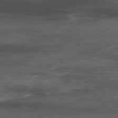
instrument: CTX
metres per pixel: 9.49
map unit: Hpe
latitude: -78.4629
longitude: 15.5588
